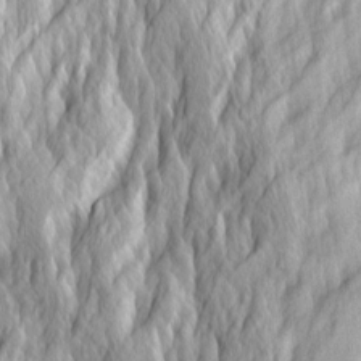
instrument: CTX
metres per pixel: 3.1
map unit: Ave
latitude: 14.7625
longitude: -134.9891
